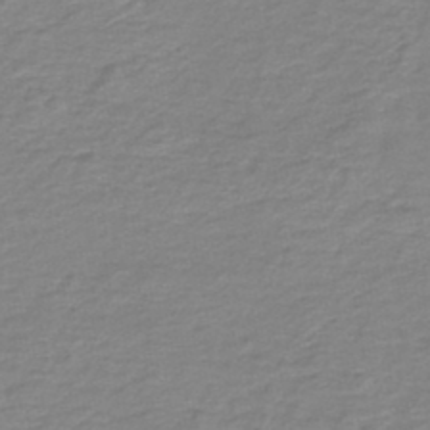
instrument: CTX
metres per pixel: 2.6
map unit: HNb
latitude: -46.1605
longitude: 52.2361
